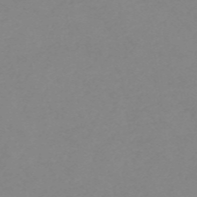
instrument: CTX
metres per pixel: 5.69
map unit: HNb
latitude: -56.0094
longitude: -46.4034
